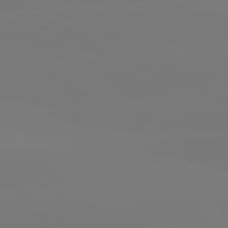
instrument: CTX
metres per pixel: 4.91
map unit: lApd
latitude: 81.2726
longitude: -149.1403
